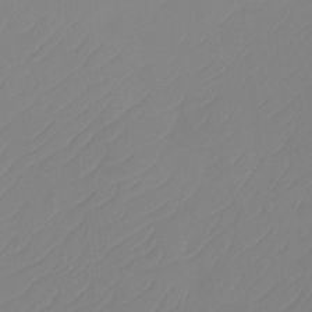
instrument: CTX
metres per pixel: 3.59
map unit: Htu
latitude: -14.0283
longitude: -49.6694
